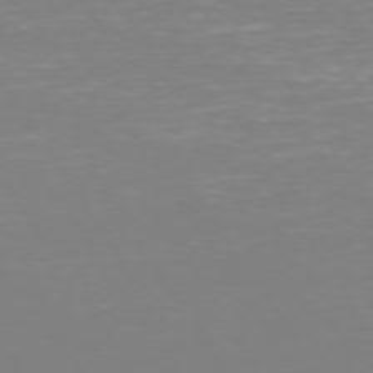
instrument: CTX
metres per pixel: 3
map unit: Hpe
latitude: 72.7625
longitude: -122.9325
